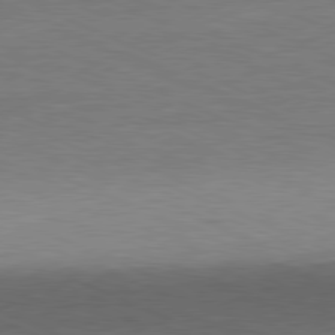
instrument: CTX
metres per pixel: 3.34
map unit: Ap
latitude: -81.6911
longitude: -84.4034
